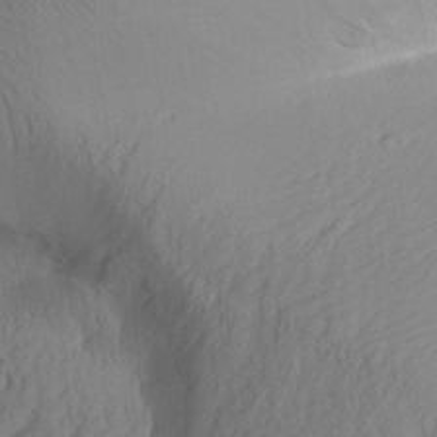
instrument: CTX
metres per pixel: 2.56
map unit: Aa
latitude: 30.4601
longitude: -141.3670
